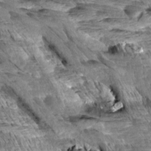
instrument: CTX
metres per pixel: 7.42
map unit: Aa
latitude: 8.2523
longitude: -132.7624
